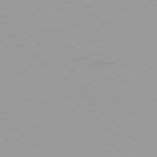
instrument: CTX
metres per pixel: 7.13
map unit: Ap
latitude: -79.5021
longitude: -69.4993
